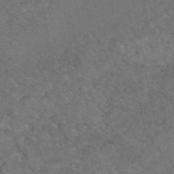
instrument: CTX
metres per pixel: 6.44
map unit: eAb
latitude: 47.7639
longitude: 116.7463
